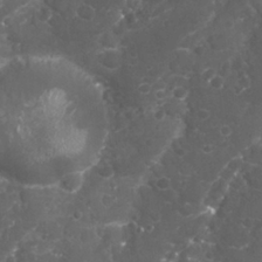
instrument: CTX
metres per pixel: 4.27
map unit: Nhu
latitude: 26.8002
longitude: -60.8758
